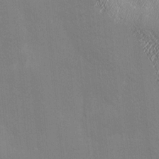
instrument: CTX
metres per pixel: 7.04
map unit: Ave
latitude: 2.5923
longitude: -112.5546
